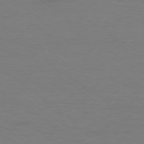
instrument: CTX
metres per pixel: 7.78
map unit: Ap
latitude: -78.4818
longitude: -74.9325
